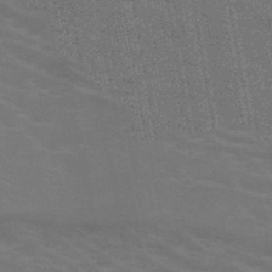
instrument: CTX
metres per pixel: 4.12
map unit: HNb
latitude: -47.6155
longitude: -46.9325
